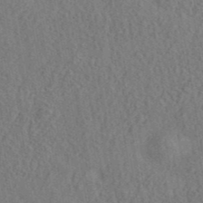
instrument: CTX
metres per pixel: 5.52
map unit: ANa
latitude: 41.7260
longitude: 52.5762
